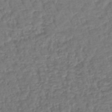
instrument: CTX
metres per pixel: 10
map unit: lHb
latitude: -38.1417
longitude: 69.8044
